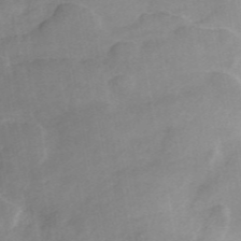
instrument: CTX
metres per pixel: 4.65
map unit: ANa
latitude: 45.8205
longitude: 28.2551
